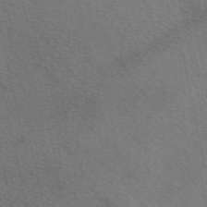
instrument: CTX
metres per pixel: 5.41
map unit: eAb
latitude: 50.9702
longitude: 110.6518
